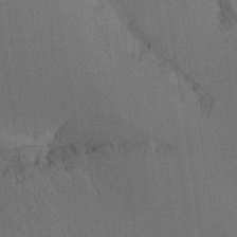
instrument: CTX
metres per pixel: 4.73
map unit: Ht
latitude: -16.0094
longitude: -48.5168
